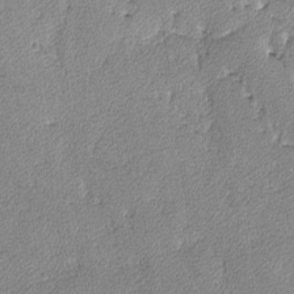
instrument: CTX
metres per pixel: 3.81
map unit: lAvf
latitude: -8.5385
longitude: -112.5168
